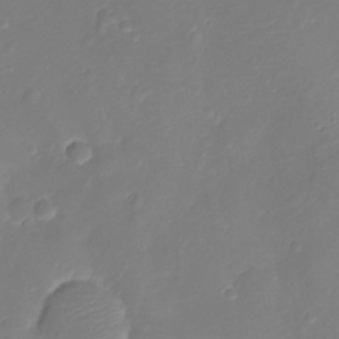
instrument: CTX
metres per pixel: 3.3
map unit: Ht
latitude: -11.3132
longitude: -23.4048
